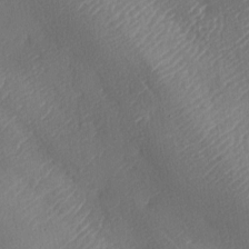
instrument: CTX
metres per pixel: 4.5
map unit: lAa
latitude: -8.5007
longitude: -128.0255
